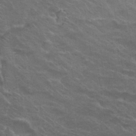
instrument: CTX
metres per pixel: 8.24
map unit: Nhu
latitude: 29.6694
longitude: -49.1025
